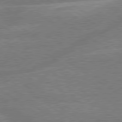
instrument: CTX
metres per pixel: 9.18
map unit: lApd
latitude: 79.5182
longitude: -145.7638
